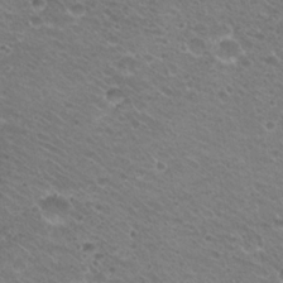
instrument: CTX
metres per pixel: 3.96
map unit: Hto
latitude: 20.8002
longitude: -32.5546
